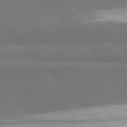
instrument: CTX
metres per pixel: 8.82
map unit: lApd
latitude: 82.1011
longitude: 163.0864
